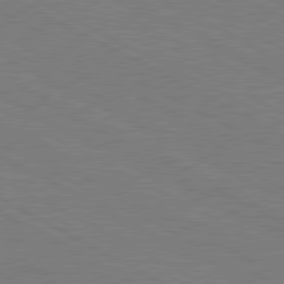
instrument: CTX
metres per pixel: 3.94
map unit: Ap
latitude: -82.2361
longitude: -72.0633
